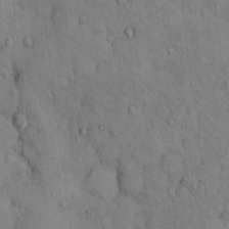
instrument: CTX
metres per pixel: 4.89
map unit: Hto
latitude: 11.5938
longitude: -59.8205
